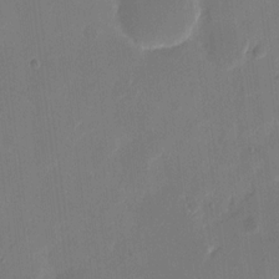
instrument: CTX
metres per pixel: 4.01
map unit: eHh
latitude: 10.6680
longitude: -68.2145
